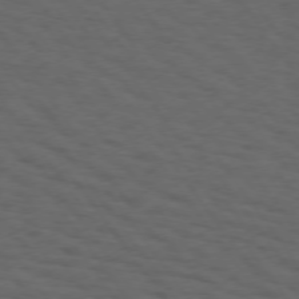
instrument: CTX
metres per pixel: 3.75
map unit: Hpe
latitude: 73.9717
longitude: -131.1970
